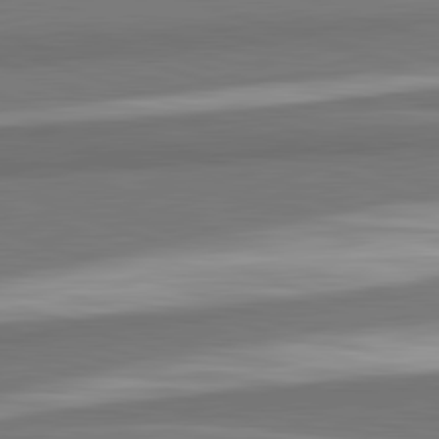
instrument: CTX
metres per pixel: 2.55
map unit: lApd
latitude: 82.4978
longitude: 152.0283
